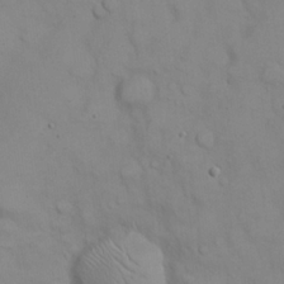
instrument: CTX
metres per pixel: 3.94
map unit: eHh
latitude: 22.8380
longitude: -62.3468
